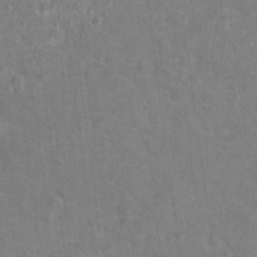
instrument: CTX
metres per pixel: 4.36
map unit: Hto
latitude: 15.4994
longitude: -41.6882
